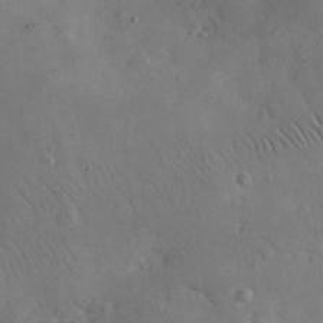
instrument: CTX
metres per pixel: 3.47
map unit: eHh
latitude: 25.6316
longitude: -67.1781
